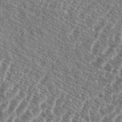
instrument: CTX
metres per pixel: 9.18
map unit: eHh
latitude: 36.8002
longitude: -135.2537
